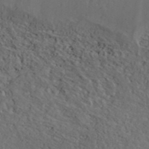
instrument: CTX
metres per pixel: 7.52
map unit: ANa
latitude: 41.7827
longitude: 54.4629
